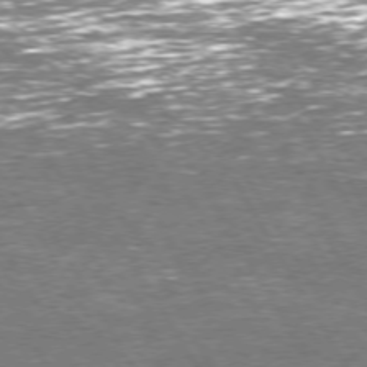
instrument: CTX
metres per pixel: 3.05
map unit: Hpe
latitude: 72.8191
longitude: -123.1025
